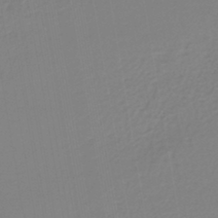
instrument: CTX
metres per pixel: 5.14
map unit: lHb
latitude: -44.0661
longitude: 65.5588
